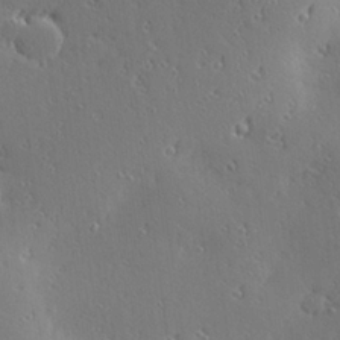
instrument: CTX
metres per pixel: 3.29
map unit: Hve
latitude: 27.5371
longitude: -92.9513
